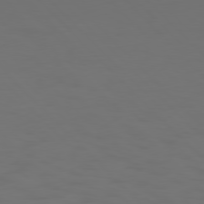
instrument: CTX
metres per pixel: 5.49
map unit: Hpe
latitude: 77.4615
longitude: -170.2522
